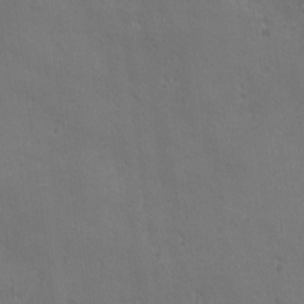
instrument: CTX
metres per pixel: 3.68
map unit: Ave
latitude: -7.8989
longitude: -120.9703
